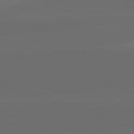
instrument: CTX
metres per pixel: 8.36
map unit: lApd
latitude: 82.3089
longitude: -153.0459
